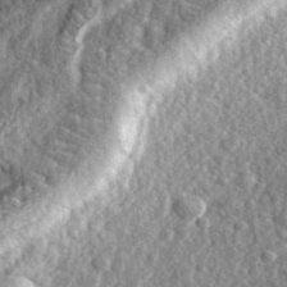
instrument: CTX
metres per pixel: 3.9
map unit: eHh
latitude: 34.8758
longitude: -79.6883
